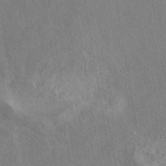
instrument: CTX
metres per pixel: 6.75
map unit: eAb
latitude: 42.3467
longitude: 109.4643
